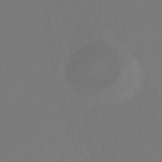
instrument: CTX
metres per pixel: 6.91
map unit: eHb
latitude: -30.3495
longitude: 66.2173
